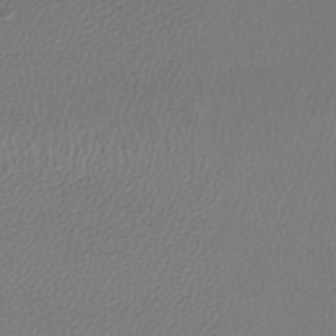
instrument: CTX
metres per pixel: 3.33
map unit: lHb
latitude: -43.5210
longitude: 70.2929
